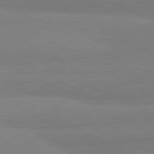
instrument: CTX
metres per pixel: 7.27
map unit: lApd
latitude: 81.3293
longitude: -179.8206
